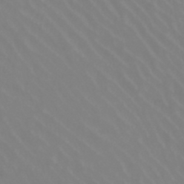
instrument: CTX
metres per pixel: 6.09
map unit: lHb
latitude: -44.7652
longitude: 66.2739
